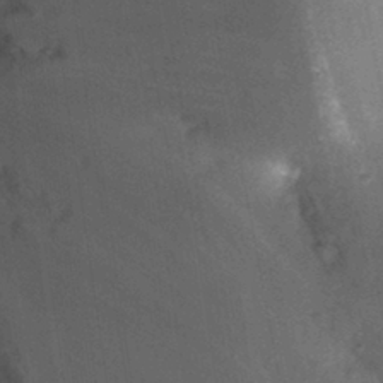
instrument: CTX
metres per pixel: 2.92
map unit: Nhu
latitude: 27.1970
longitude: -56.4978
